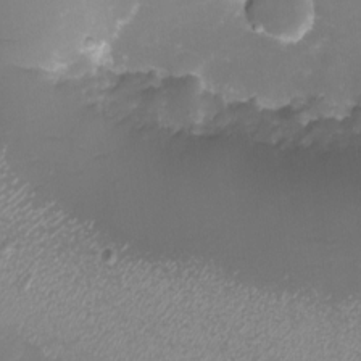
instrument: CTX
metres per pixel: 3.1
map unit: eHh
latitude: -6.8030
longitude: -77.9717
